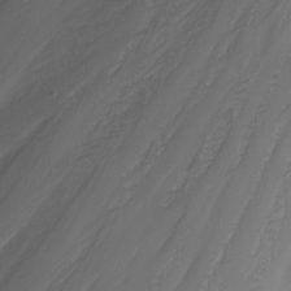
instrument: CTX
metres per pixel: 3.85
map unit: Nhu
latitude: -7.5966
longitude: -69.1970
